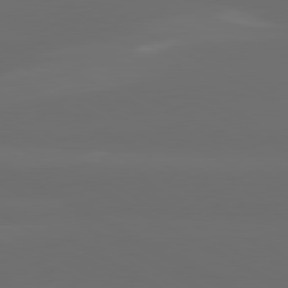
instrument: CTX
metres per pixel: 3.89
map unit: lApd
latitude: 80.5357
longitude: -137.9339
